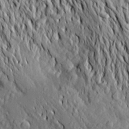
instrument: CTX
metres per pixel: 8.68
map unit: Aa
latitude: 19.8772
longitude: -149.8961
